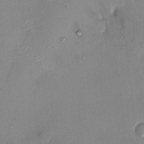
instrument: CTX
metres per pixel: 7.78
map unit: HNhu
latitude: 6.4790
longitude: 5.8800
